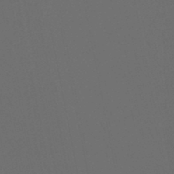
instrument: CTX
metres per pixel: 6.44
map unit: HNb
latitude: -47.0675
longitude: 56.8597
